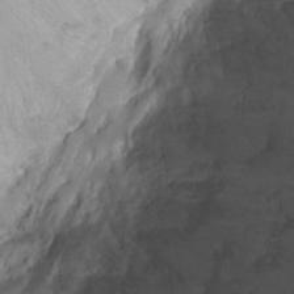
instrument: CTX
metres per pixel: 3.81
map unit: Ht
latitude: -0.4062
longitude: -32.4034
